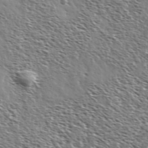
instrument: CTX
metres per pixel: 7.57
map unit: Ave
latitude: 36.8758
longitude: -110.3090
